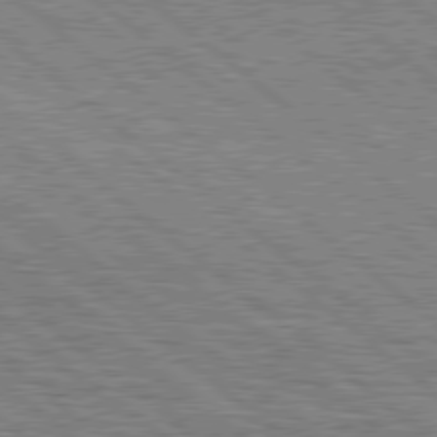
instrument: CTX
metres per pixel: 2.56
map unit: Hpe
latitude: 78.6113
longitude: -120.2901
